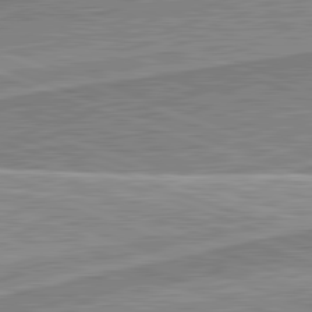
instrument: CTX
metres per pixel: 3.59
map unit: lApd
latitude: 82.1577
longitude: 139.6722
